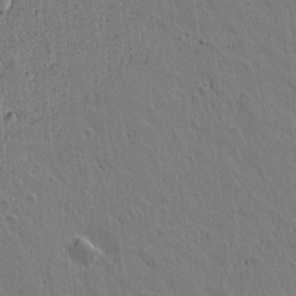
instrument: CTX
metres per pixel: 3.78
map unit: lAvf
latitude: 15.2159
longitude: -126.0444
